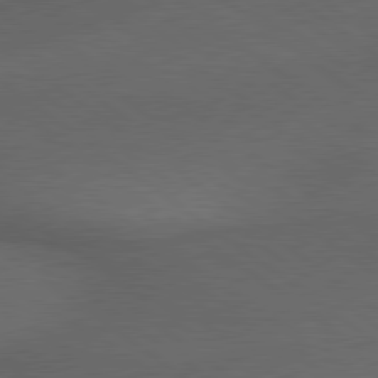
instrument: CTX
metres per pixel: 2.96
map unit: lApd
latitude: 79.3860
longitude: -176.9702
